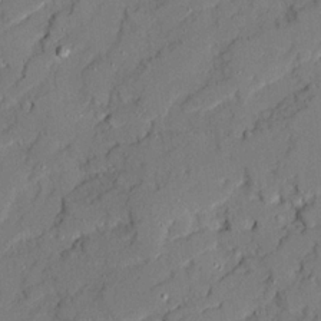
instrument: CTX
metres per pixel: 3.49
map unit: Ave
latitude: 21.3482
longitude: -129.0647
